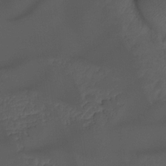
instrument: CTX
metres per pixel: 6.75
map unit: Hto
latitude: -7.8611
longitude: -44.5923
